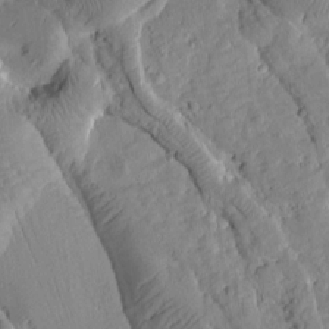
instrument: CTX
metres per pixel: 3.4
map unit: Htu
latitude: 1.9906
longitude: 177.9367
